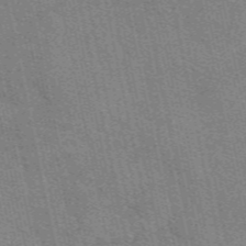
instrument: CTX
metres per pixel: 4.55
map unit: eAb
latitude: 51.0647
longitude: 107.5210
